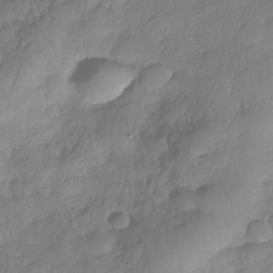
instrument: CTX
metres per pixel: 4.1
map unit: Nhe
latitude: -37.4643
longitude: -147.5560
